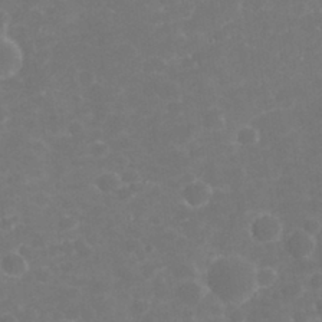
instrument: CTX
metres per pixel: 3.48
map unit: eHh
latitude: 32.5735
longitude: -60.9136
